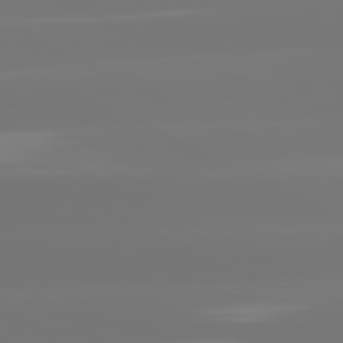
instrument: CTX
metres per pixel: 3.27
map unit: lApd
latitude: 81.4993
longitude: -148.3467
